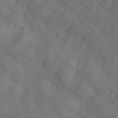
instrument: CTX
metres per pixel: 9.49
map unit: Htu
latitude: -6.6707
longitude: 160.1228
